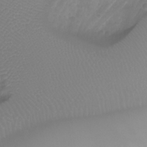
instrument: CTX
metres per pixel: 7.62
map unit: Aa
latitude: -8.1984
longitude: -71.2726
